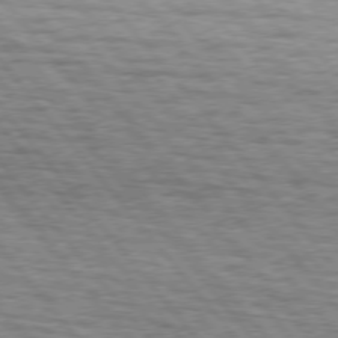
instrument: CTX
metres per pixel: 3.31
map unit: lApd
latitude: 75.5749
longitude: -82.1766
